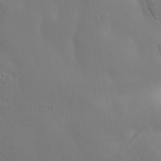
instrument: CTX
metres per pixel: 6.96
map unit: Aa
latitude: 33.8583
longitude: -134.2711
